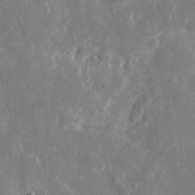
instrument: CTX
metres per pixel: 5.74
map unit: eHh
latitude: 8.6491
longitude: -71.7638
